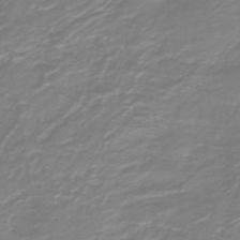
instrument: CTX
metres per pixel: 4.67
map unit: HNb
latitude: -46.0283
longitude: 52.7463
